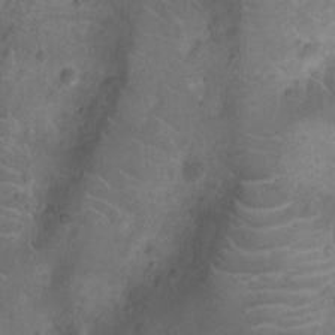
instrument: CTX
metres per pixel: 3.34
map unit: Ht
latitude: -10.0850
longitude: -21.4238
